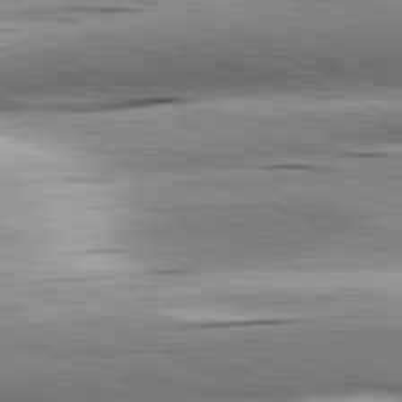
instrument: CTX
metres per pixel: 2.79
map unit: lApd
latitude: 81.9528
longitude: -167.5371
